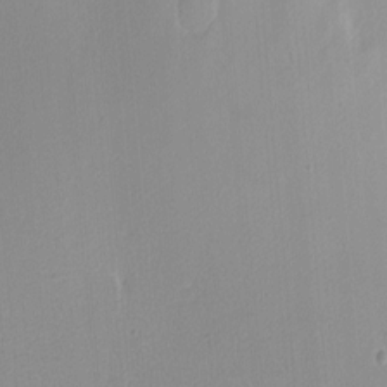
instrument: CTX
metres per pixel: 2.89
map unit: eHh
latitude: -4.3873
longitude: -82.8002
